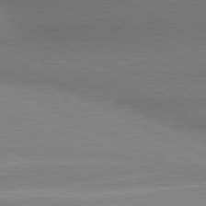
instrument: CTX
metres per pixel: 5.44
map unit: lApd
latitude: 80.7246
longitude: 139.8423
